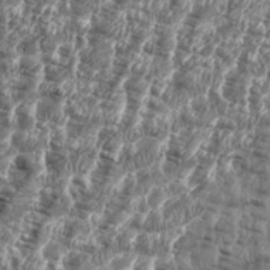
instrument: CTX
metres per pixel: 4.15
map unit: eHh
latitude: 35.7071
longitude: -136.6869
